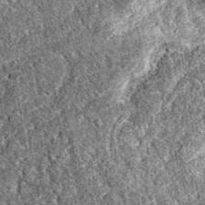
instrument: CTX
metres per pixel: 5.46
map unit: eAb
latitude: 38.3467
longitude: 111.8422
